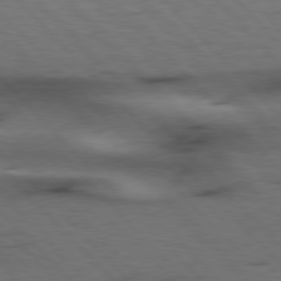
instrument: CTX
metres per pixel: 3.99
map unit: Hpe
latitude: 77.0458
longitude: -154.3278
